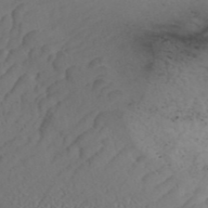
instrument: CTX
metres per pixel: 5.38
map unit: ANa
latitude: 44.2523
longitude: 37.5399
